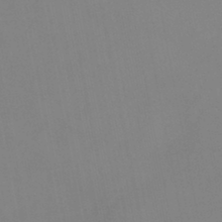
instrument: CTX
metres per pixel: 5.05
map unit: eHb
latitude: -37.3509
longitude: 74.8030
